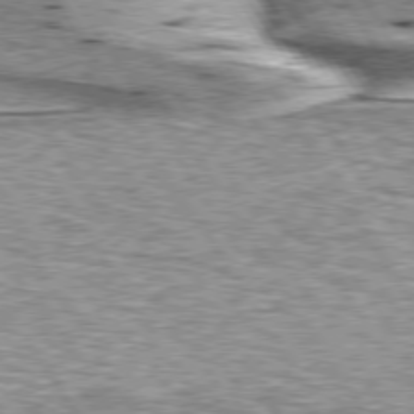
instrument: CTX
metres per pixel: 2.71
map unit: lApd
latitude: 76.0444
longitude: -59.6883
